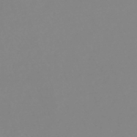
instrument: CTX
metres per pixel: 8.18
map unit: HNhu
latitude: -48.9542
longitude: 99.4643
